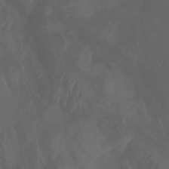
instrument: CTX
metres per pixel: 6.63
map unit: Aa
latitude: -7.8989
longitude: -79.7639
